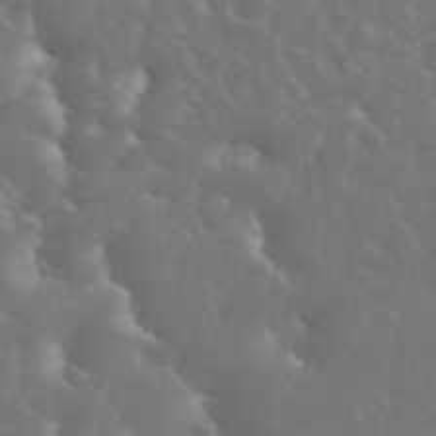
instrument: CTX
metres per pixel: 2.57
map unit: eHh
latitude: 34.6679
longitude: -60.0444
